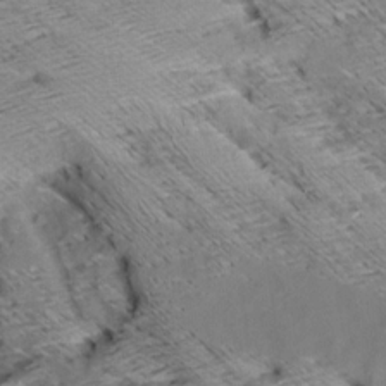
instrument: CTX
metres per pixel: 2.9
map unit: Aa
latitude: 9.1025
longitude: -141.4237
